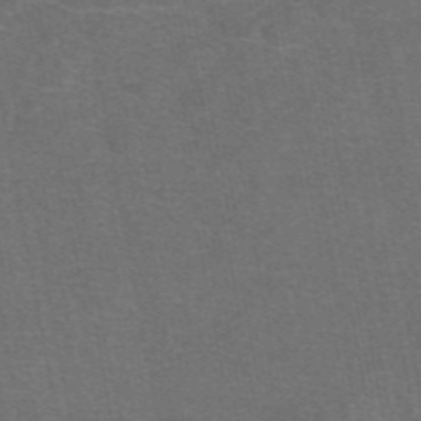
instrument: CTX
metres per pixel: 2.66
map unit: eAb
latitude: 47.6883
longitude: 105.4832
